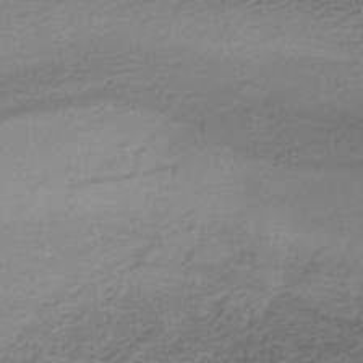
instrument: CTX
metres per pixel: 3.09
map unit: lHb
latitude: -34.8786
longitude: 60.7841
